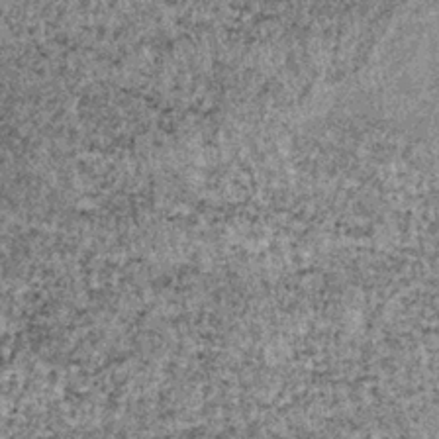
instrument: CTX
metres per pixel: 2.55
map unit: lHb
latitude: -37.3887
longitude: 66.6519
